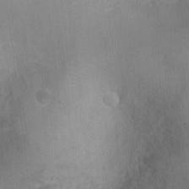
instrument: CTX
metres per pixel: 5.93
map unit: Ht
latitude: -3.4076
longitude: -16.8380
